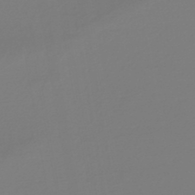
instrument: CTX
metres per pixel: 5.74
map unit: lHb
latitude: -45.1242
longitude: 75.9556
